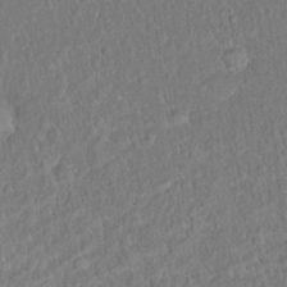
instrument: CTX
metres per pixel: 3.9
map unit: Hto
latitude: 14.8758
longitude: -40.2900
